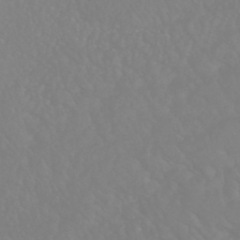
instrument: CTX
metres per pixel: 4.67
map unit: HNhu
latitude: -46.4440
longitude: 97.4266
